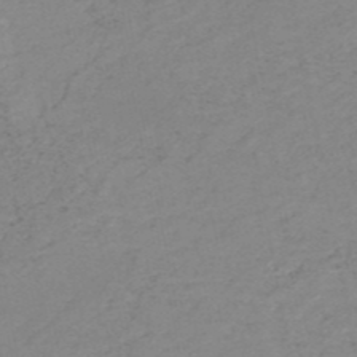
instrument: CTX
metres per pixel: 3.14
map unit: HNb
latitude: -51.2754
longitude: -51.9339
